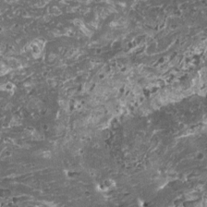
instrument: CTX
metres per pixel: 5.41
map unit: HNhu
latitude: 0.6490
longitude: 6.0472
